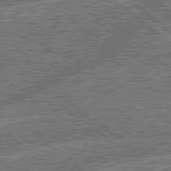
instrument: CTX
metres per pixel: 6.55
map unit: lApd
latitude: 79.2348
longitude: -143.8772
